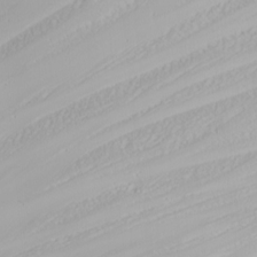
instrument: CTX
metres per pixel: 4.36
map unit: Nhu
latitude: -4.9541
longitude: -87.6505
